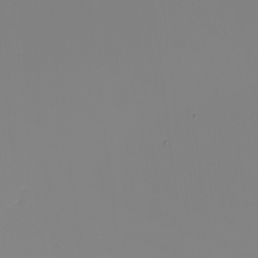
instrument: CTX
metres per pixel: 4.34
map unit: Nhu
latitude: -6.0472
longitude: -96.1011
